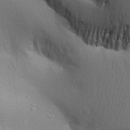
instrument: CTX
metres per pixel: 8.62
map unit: Aa
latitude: 26.6869
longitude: -143.3482
